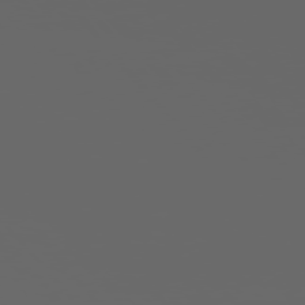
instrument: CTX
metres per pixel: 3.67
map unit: Hpe
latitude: 75.8394
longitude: -127.7450
